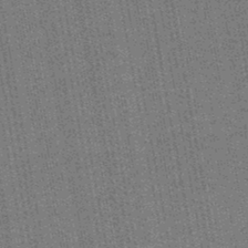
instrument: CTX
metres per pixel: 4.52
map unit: lHb
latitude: -44.8408
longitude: 58.1983
